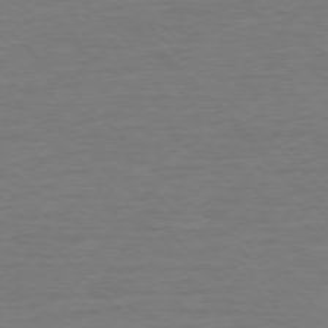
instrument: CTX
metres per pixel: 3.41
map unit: Ap
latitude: -76.8597
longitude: -94.4979
